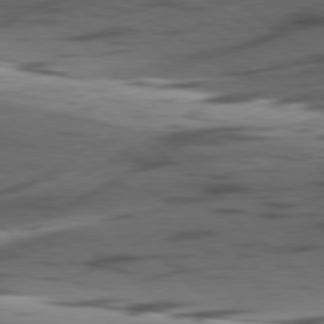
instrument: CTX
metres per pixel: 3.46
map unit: lApd
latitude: 79.0270
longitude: -50.4979
